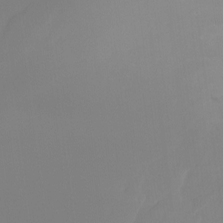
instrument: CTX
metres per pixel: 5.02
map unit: Ht
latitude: -13.8422
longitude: -50.6868
